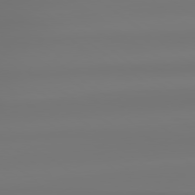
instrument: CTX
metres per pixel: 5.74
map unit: lApd
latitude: 78.9703
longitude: -136.6680
